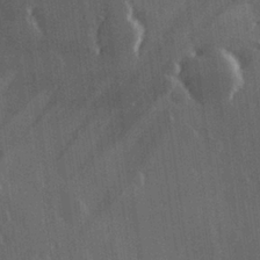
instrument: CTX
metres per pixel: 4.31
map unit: Hve
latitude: 27.1970
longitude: 147.5210
